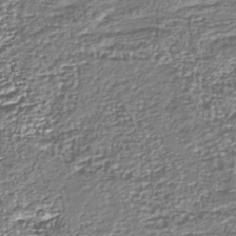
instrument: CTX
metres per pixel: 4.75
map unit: Nhu
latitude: -38.2929
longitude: -82.0255
